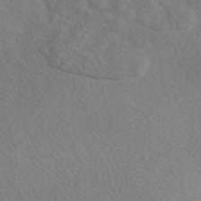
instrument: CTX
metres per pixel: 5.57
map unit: eAb
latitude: 48.1389
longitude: 117.7855
